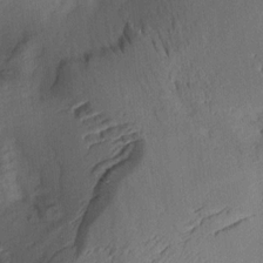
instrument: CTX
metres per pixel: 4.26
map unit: Aa
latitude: 10.1011
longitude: -142.9136
